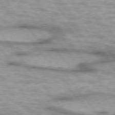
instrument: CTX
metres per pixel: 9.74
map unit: lApd
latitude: 75.0836
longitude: -48.9514
